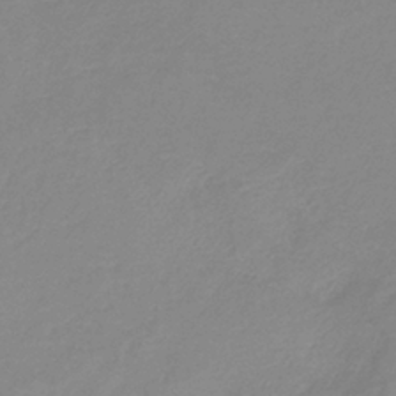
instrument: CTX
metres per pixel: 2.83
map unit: HNb
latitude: -36.2739
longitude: 54.9920
